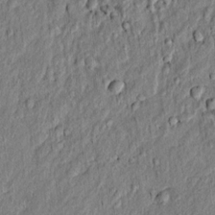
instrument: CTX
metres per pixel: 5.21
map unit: lAvf
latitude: 6.9325
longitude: 166.5385
